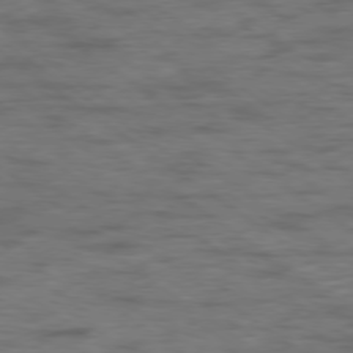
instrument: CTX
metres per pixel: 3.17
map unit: Hpe
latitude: -79.1620
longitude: -22.2145
